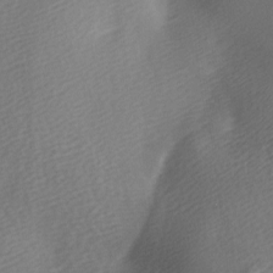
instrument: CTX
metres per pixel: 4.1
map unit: lAa
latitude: -5.8422
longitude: -120.9892
